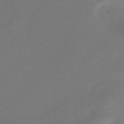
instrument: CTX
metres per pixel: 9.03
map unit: eHh
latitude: -42.0661
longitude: -32.4412
